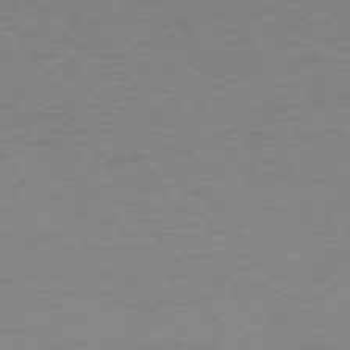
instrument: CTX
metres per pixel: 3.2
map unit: Ap
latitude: -74.6519
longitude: -85.8206
